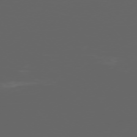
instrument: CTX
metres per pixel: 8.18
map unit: Ap
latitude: -76.2362
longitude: -75.6694
